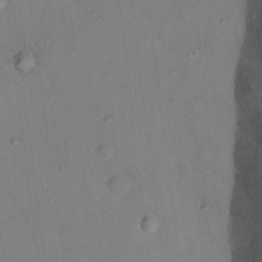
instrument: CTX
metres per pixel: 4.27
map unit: Nhu
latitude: 13.6883
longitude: -36.4979
